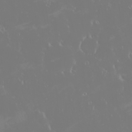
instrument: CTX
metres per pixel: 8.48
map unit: eHh
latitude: -2.2361
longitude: 20.3117
